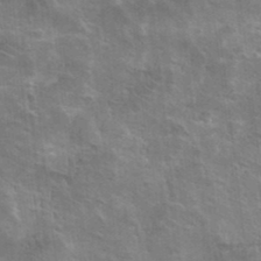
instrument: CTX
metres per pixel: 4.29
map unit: Hto
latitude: 22.9136
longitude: -41.9717
